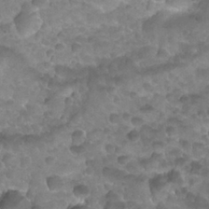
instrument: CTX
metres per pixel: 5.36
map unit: Nhu
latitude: 27.3482
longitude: -53.8395
